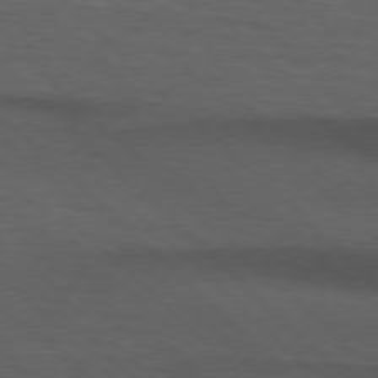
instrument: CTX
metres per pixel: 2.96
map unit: lApd
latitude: 75.6883
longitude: -83.9528
